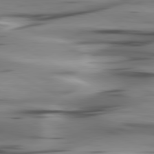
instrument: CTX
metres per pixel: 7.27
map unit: lApd
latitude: 80.4601
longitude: -122.8191
